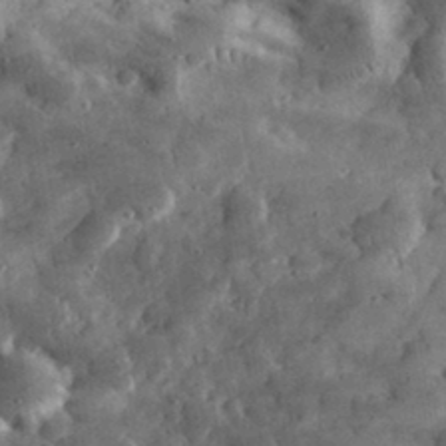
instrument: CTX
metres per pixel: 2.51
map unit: eHh
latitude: 33.4049
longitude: -70.0633
